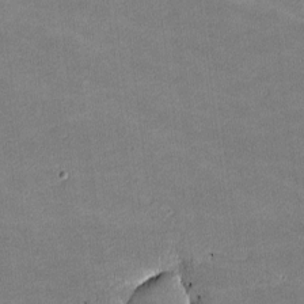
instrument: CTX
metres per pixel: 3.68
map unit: lHvf
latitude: -11.3888
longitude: -103.8772
